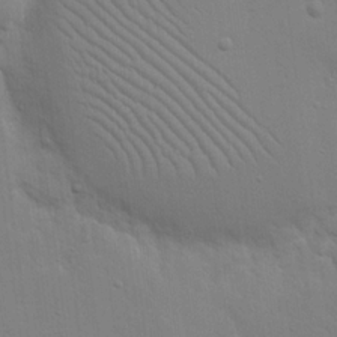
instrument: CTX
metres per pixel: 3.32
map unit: eHh
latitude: 17.6883
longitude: -66.6868
